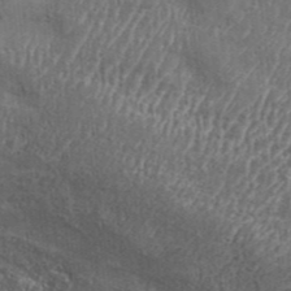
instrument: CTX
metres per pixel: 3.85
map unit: Aa
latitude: 33.4804
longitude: -135.5560
